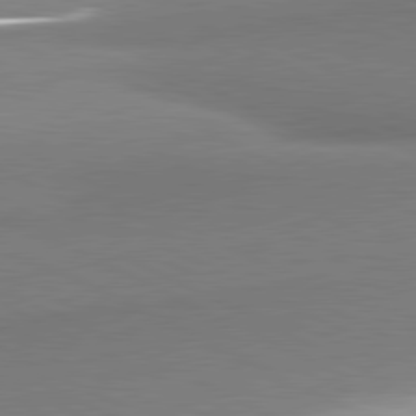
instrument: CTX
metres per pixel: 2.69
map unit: lApd
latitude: 80.8947
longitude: 166.8975
